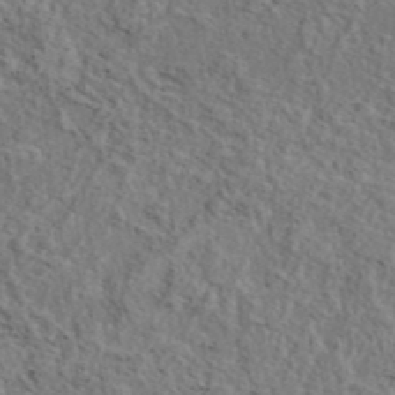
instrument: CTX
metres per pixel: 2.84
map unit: eAb
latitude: 43.4615
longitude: 112.8408
